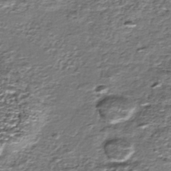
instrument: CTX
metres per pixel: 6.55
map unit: HNhu
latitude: -44.4629
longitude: 106.0094
